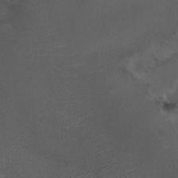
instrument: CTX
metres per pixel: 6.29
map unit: HNhu
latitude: 6.4412
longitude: 6.5762
